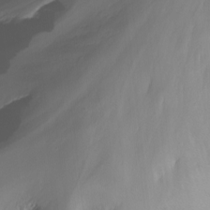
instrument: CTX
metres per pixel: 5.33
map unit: Nhu
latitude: -13.0675
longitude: -64.1578
